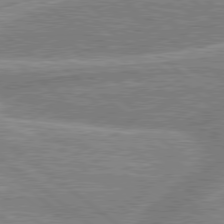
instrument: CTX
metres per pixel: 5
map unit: lApd
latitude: 79.0270
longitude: -158.3278
